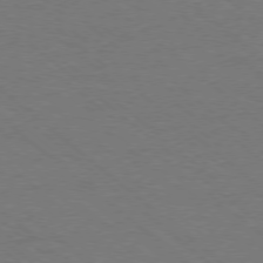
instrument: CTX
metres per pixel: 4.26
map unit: Ap
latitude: -78.5007
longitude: -85.4238
